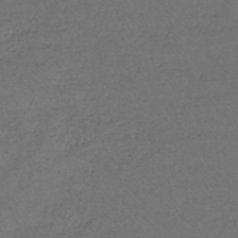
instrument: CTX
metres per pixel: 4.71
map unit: lHb
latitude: -43.7099
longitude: 73.4076
